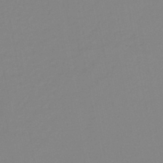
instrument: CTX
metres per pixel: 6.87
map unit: lHb
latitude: -44.9353
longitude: 56.4440
